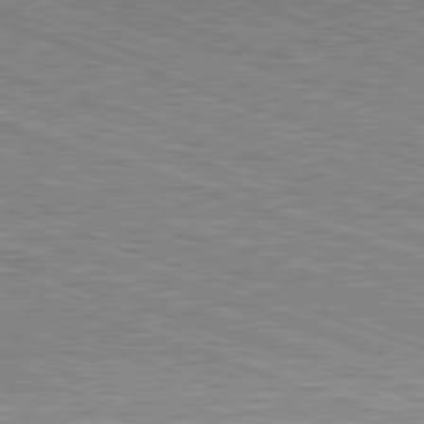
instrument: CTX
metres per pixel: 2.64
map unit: Hpe
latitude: -82.7841
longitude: 8.2928
